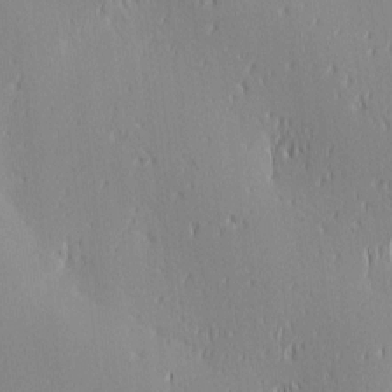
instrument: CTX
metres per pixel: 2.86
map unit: Ave
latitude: 2.8380
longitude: -114.2522
